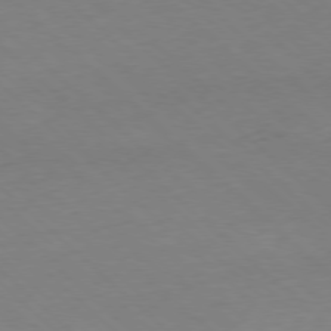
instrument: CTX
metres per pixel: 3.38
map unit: Hpe
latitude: -78.2739
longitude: 13.4832
